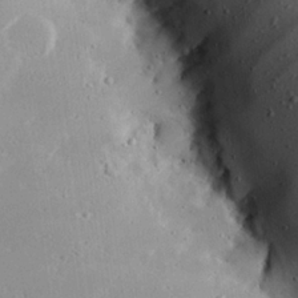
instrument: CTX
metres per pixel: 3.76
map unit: Hve
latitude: 26.1578
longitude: -94.2712
